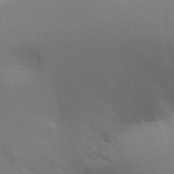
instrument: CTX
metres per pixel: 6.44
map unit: Aa
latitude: 28.6490
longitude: -144.6301
